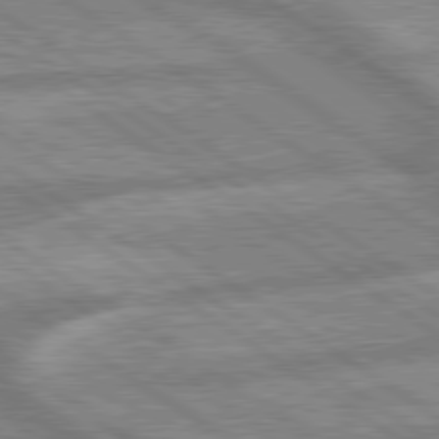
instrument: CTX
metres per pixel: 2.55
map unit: lApd
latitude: 79.5938
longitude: -169.6505
